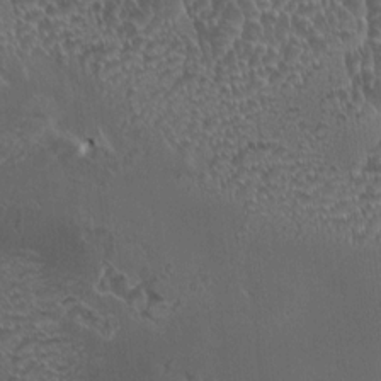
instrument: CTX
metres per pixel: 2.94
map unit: HNhu
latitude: 4.9325
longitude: 7.6344
